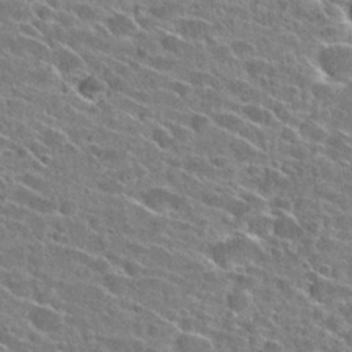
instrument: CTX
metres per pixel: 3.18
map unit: Hto
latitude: 26.3467
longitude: -42.7435
